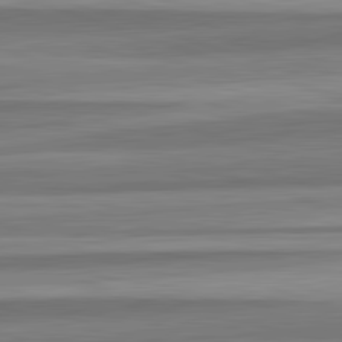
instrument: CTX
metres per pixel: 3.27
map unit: lApd
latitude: 82.7435
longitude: 178.6329
